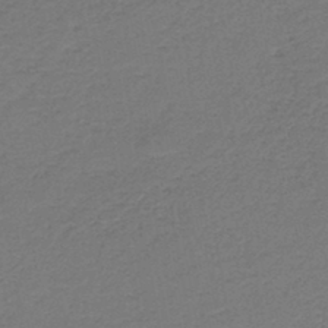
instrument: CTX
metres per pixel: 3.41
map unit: HNb
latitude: -43.4265
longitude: 49.8612
